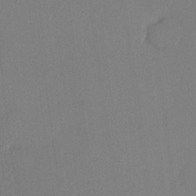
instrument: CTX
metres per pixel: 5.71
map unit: lHvf
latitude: 22.2333
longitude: 140.7463
